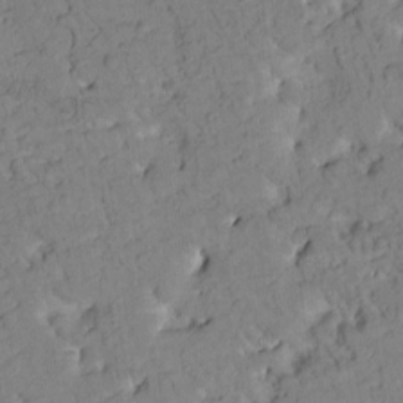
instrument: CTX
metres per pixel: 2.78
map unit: Htu
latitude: 1.3292
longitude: 177.2754
